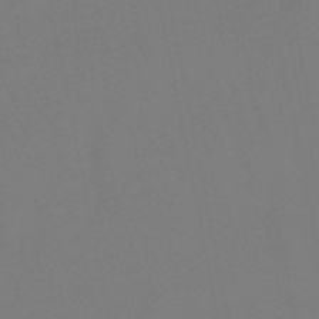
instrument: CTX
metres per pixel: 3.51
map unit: lHb
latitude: -49.5588
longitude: 69.5777
